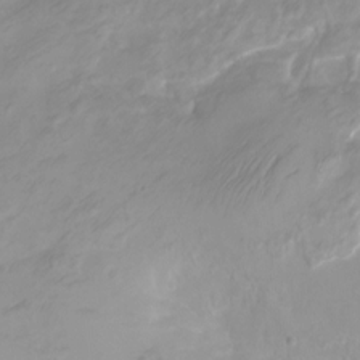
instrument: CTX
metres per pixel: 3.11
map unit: Ht
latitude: -6.1605
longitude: -30.1200
